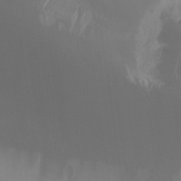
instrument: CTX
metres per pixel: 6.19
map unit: Nhu
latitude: -12.3684
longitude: -66.6112
